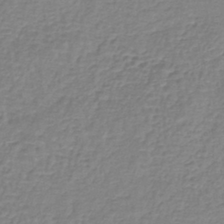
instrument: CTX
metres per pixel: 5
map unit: lHb
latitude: -41.2754
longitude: 61.2754
